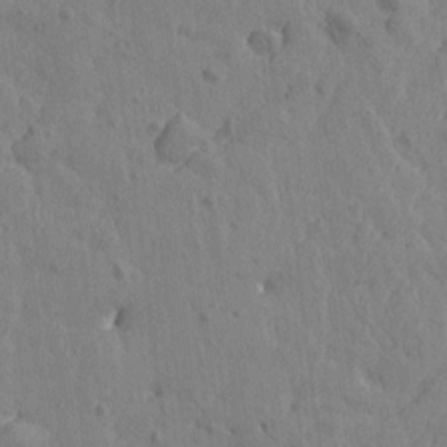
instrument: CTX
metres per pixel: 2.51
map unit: Htu
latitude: -1.8045
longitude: -175.7072
